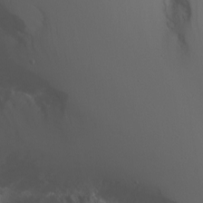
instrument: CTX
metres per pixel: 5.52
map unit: Nhu
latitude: -4.5951
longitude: -75.6883
